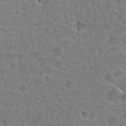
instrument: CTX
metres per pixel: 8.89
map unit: Hto
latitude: 24.7246
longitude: -46.1578
